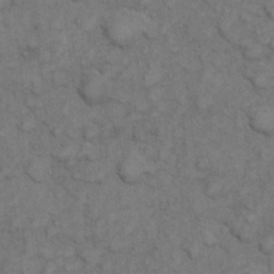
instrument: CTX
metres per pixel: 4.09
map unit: eHh
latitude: 6.3278
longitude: -64.8191
